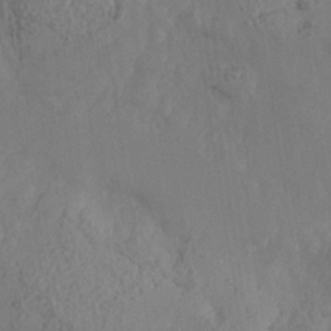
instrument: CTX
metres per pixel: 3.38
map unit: Nhe
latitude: -37.3320
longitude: 139.5966
